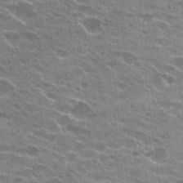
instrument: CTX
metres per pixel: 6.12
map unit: Hto
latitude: 24.4978
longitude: -42.2145
